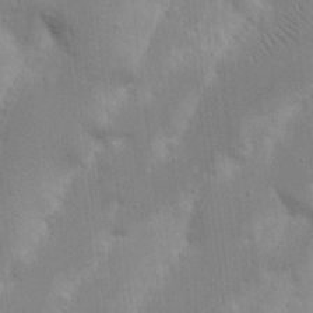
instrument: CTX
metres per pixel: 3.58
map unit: Nhu
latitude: 18.1577
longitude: -73.7261
